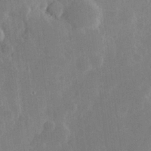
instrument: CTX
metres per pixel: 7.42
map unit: Hve
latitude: 25.1025
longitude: 150.1606
